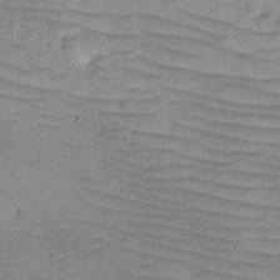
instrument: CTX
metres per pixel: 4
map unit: eHh
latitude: -5.1053
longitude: -82.1011
